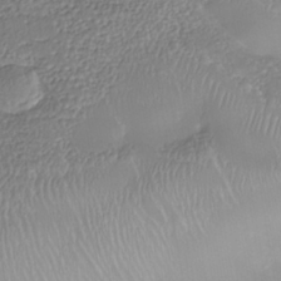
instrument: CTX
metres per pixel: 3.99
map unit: Nhe
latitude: -40.5574
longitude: -110.6491
